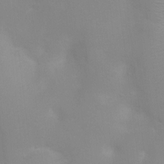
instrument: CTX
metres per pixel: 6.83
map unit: Nhu
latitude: 3.4993
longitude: -25.3103
